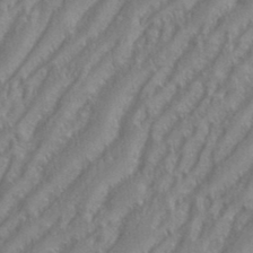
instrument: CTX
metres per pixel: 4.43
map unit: eHh
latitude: 35.1403
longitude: -133.5749
